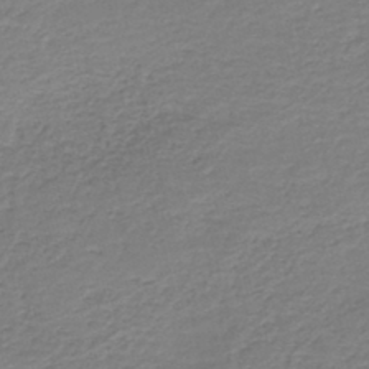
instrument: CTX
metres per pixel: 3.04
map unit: HNb
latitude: -42.1038
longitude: 50.3873
